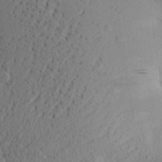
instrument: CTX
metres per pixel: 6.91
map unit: Aa
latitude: 28.4412
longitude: -131.5560
